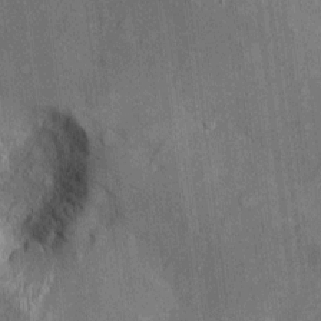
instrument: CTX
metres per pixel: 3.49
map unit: Htu
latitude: -5.7666
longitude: 158.4062
